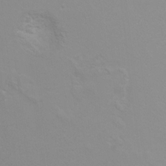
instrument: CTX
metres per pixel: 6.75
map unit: Hto
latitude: 7.2348
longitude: -31.0459
